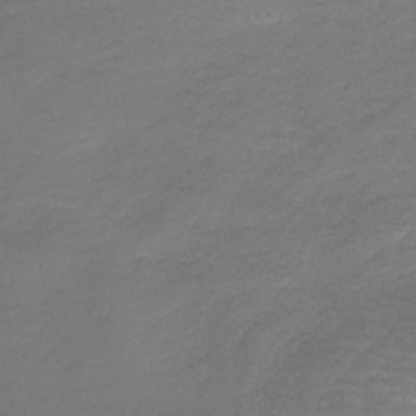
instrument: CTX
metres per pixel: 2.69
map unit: HNb
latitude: -43.4454
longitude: 52.2928
